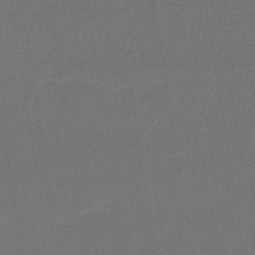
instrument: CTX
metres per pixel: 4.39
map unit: lHb
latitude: -39.1053
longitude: 59.2942
